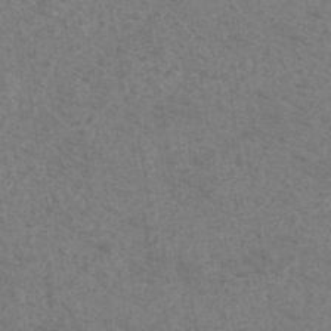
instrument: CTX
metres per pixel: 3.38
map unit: eHh
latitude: -40.8975
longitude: -29.6505
